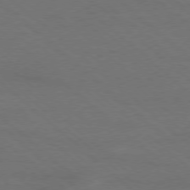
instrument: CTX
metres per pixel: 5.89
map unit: Ap
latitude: -78.5951
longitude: -86.0255
